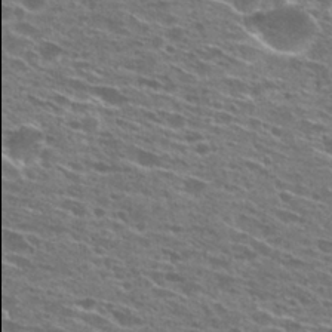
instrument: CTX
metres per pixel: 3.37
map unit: Hto
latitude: 27.5749
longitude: -45.9906
